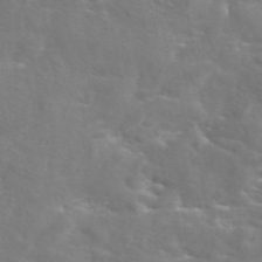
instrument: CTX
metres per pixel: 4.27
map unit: eAb
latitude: 45.0647
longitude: 125.7478
